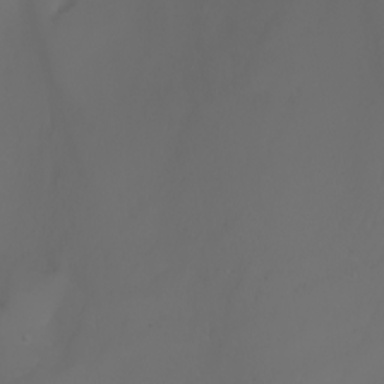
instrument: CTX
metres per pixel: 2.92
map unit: Nhu
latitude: -7.1620
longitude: -82.0633
